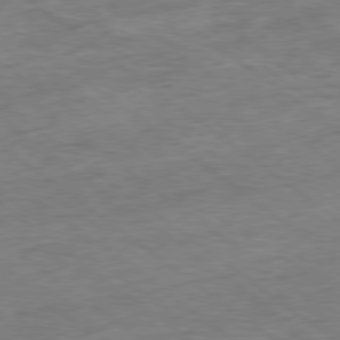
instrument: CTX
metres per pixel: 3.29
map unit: Ap
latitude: -79.2187
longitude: -49.9717
